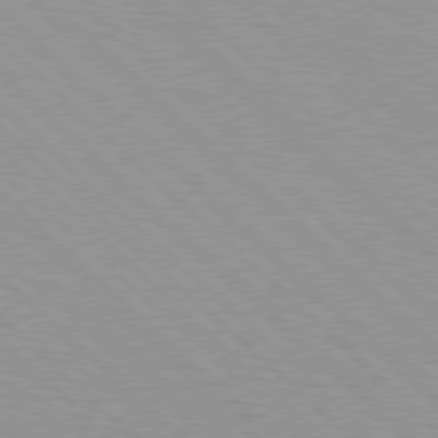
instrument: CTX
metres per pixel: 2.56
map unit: Hpe
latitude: 77.6316
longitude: -153.5371
